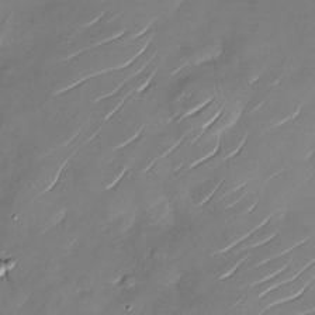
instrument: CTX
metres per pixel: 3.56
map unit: Nhu
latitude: -28.7274
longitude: -73.4049
